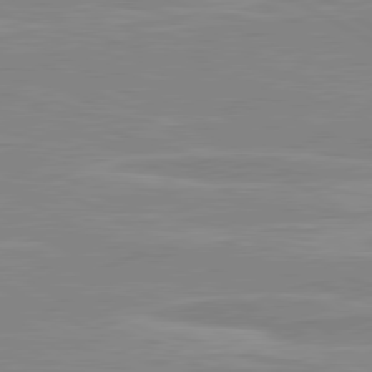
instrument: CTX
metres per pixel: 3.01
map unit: lApd
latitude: 80.6301
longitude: 171.6911
